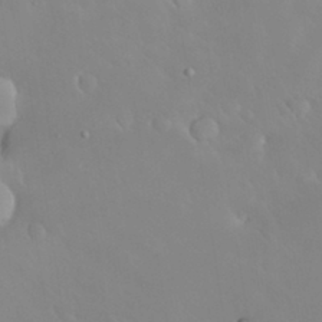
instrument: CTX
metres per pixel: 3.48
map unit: Nhu
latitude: 30.6113
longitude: -58.6868
